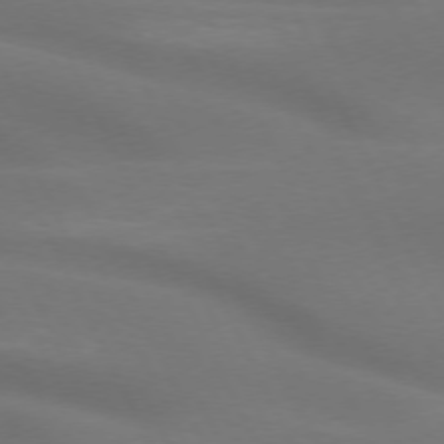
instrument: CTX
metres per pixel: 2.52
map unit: lApd
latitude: 73.1593
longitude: -48.9514
